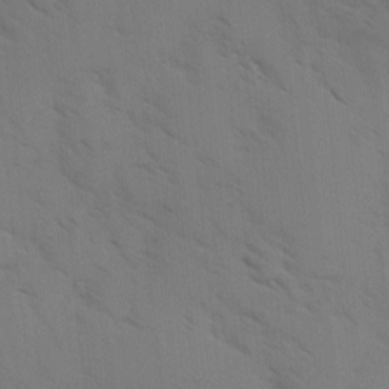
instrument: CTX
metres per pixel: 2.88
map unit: Ave
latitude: -0.6708
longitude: -111.7828
